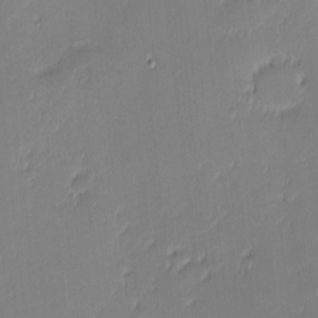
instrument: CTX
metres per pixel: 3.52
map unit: eHh
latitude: -3.1431
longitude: -82.3278
